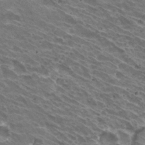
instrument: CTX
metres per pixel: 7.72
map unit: Hto
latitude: 31.7828
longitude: -43.6694
